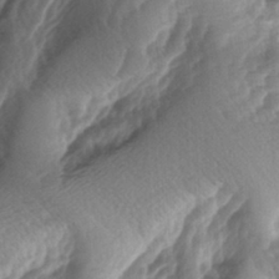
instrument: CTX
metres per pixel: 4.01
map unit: lAa
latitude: -4.2361
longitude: -126.9136
